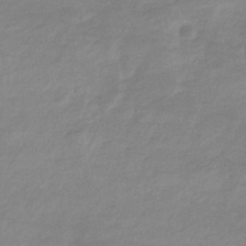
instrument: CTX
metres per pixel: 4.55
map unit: eHb
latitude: -33.8045
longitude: 71.1998
